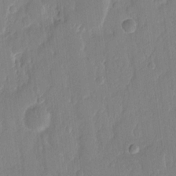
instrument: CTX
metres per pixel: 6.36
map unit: eHh
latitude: 12.7435
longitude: -70.7435
